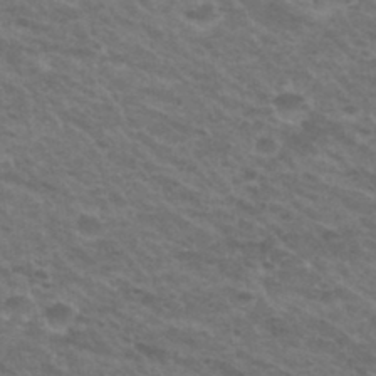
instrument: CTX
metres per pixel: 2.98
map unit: Hto
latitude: 32.3278
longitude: -50.4979
